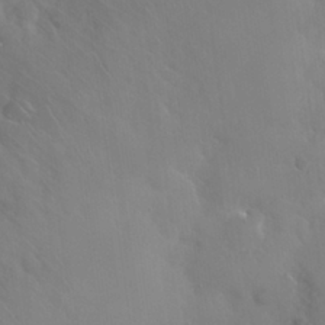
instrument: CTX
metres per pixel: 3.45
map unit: Nhu
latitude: 28.1011
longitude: -63.1215
